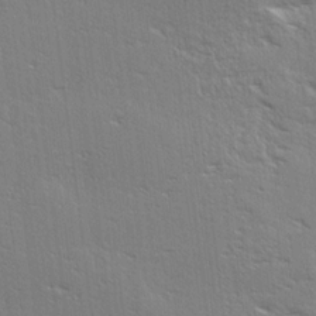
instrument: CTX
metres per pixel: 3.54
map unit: Ave
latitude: 17.5371
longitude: -138.0444
